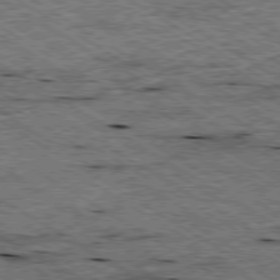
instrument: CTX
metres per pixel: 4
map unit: Ap
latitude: -79.6155
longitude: -79.6127
